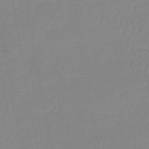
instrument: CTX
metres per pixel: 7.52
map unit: lHb
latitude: -44.2362
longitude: 62.6707
